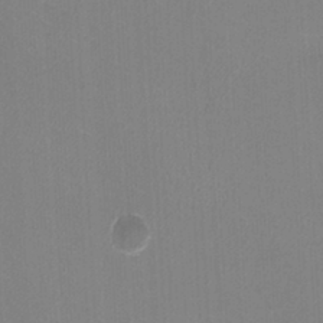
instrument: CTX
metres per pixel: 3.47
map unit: HNhu
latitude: -1.5966
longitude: -1.5749
